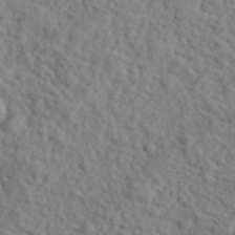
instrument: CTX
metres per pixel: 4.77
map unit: eHh
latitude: 35.7071
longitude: -78.4979
